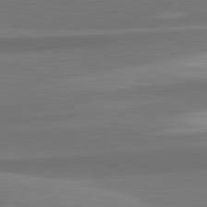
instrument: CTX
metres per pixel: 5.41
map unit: lApd
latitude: 82.4790
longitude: 152.7085
